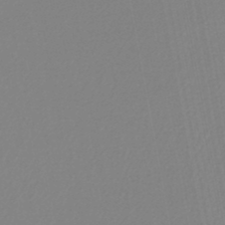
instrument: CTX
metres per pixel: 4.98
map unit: lHb
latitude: -45.7289
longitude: 74.1984
